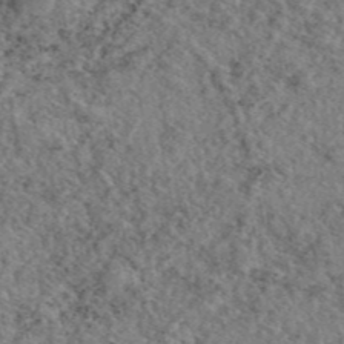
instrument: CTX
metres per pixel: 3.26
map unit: eAb
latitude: 45.5560
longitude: 113.0864
